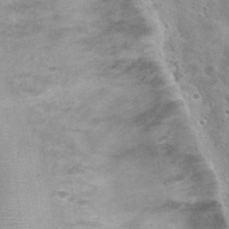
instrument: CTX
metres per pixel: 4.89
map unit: Nhu
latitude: 29.1025
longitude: -49.3671
